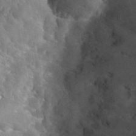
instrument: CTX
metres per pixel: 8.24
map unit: Hto
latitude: 35.5749
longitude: -51.0269
